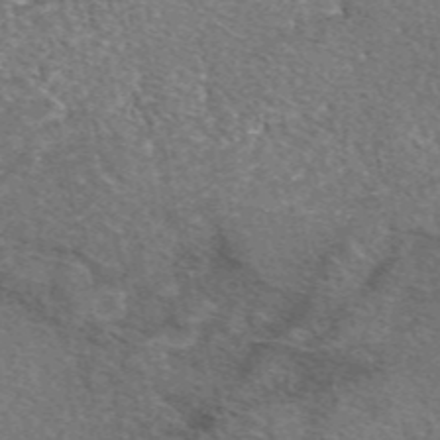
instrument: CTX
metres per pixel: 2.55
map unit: eAb
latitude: 49.8394
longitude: 110.4251
